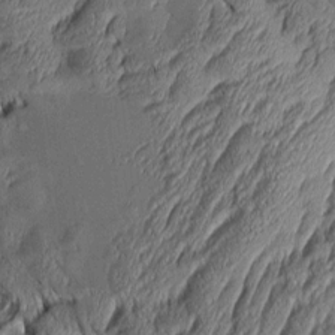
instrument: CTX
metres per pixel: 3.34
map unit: Aa
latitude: 8.7813
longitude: -129.0647
